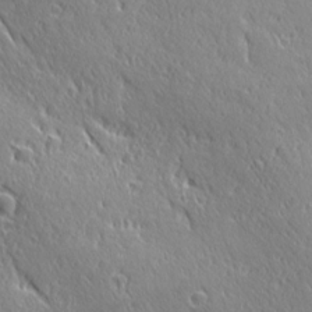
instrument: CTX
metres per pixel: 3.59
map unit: Ave
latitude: 21.1403
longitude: -136.1578
